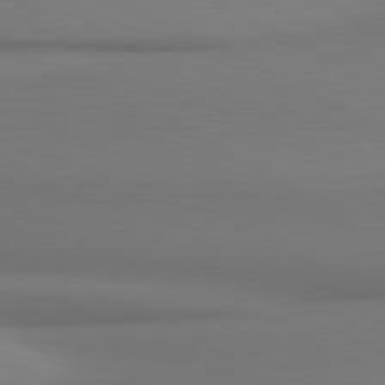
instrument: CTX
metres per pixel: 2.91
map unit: lApd
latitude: 80.9892
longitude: 178.3495
